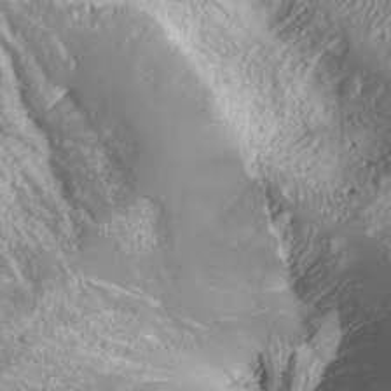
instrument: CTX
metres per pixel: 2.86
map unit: Nhu
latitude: -9.8044
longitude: -69.4237
